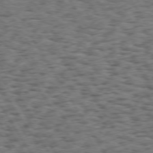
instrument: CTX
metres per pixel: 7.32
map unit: Hpe
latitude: 73.3671
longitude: -139.8961
